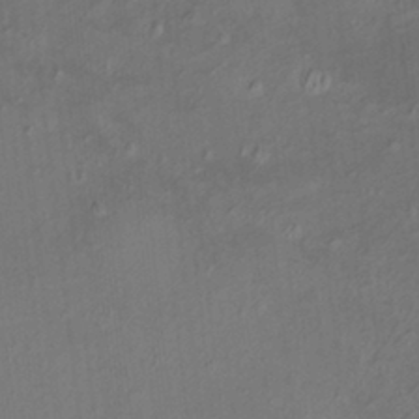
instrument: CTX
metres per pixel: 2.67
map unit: HNhu
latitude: 5.4048
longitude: 13.8800
